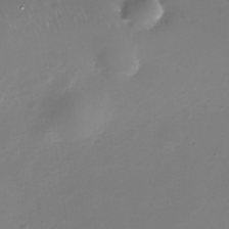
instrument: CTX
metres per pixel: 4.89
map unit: Nhe
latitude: -32.7464
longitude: -88.6680
